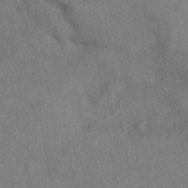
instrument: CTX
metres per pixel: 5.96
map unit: eHh
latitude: -42.0283
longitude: 120.6707
